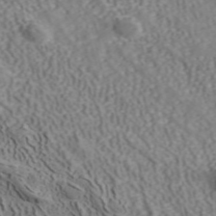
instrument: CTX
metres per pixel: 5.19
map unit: ANa
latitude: 41.2159
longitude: 33.5777
